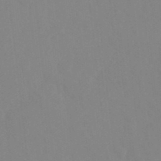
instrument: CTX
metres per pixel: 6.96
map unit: Ht
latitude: -14.9164
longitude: -56.1010
